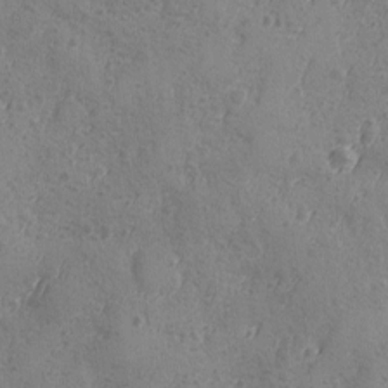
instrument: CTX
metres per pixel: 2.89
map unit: Ave
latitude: -8.7085
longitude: -118.8002
